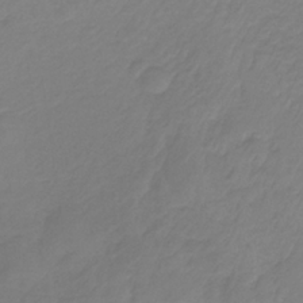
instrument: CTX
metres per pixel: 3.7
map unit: HNb
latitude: -34.0472
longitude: 61.0675
